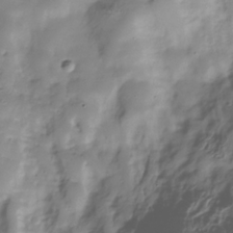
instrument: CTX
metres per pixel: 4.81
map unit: Hve
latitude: -30.8597
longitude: 90.0661
